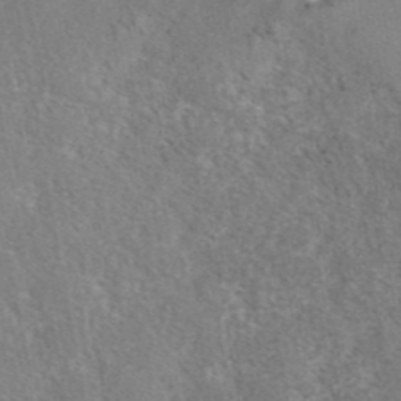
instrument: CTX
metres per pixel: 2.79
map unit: eAb
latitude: 42.3467
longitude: 105.3509
